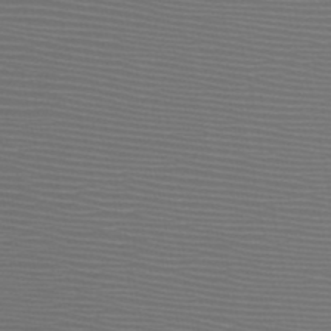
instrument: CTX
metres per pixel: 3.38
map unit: HNb
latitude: -48.5196
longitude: -44.4601
